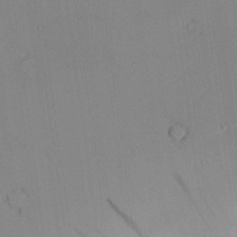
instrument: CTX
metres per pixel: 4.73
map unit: Aa
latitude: 24.6112
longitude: -132.6491
